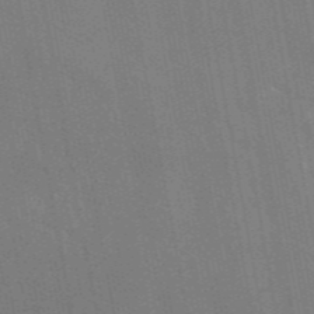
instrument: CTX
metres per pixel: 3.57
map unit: eAb
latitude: 46.4601
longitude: 122.0283
